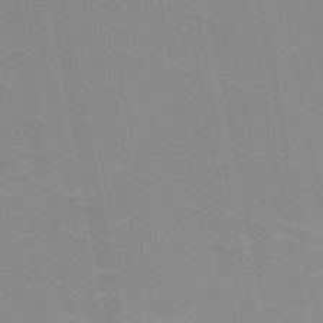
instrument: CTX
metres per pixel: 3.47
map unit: HNb
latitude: -48.5385
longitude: -47.6883
